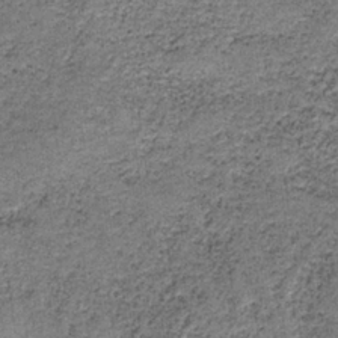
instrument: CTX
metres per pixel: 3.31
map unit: HNb
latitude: -35.5777
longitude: 53.0486
